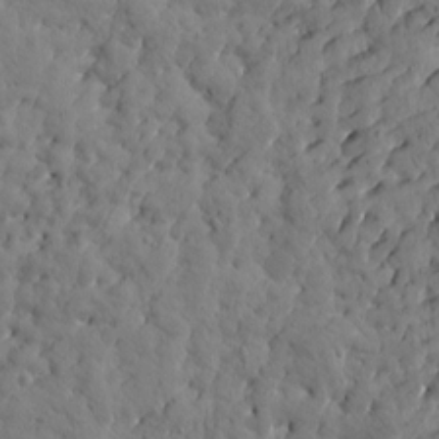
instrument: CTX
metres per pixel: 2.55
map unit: Htu
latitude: 1.4804
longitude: 178.4062
